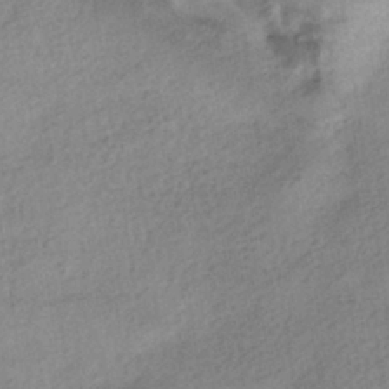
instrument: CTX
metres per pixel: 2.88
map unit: HNhu
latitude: -40.8975
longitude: 95.9367
